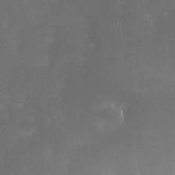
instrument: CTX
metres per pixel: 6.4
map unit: HNhu
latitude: 5.1592
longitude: 10.8975
